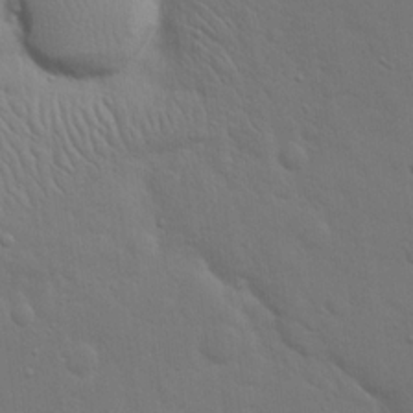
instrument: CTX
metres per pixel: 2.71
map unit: eHh
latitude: 19.3670
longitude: -63.2915
